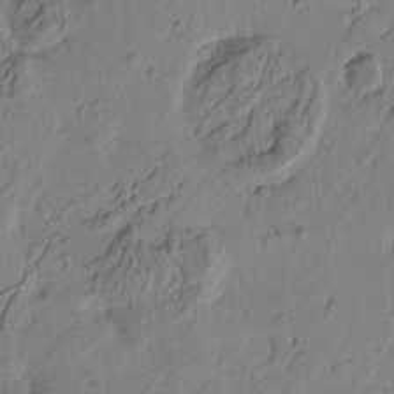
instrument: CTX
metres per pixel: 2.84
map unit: Htu
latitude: -1.4644
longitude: -176.0255
